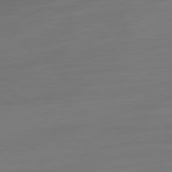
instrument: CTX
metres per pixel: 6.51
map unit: Ap
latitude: -79.2942
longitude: -65.7261
